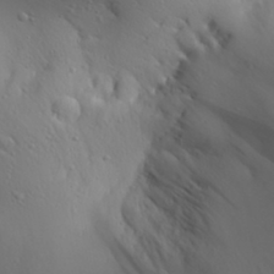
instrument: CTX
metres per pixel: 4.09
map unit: Aa
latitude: 30.6302
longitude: -142.8569
